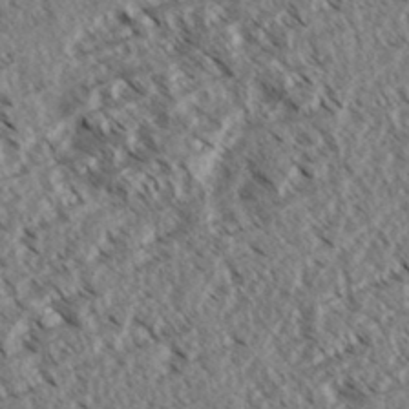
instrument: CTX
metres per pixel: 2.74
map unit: eHh
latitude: 35.2537
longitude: -139.4048
